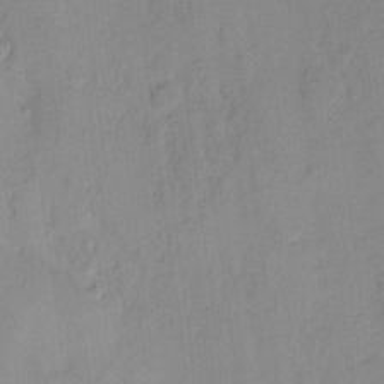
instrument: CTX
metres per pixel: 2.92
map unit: eHh
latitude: 9.9339
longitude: -65.3860
